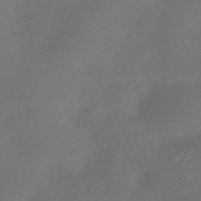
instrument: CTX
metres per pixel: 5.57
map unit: HNhu
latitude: -43.8422
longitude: 91.2943
